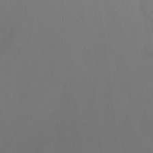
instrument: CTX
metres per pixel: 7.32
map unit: Htu
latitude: -13.8045
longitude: -44.5357
